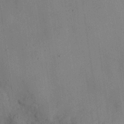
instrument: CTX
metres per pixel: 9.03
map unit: eHh
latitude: 26.9703
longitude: -76.7057
